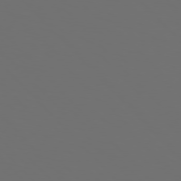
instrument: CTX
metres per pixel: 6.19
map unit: Hpe
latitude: 77.0080
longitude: -163.8962
